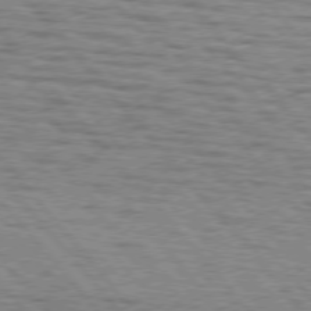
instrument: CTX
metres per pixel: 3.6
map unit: lApd
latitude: 75.5749
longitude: -82.6490
